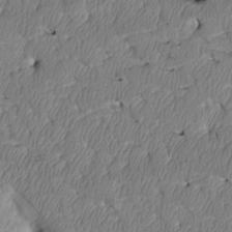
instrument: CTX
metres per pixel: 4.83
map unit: Htu
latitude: 3.3292
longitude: 149.0298
